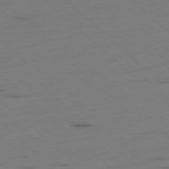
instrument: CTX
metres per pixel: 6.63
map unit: Ap
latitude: -78.7274
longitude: -61.8772
